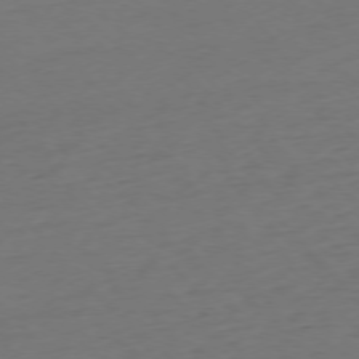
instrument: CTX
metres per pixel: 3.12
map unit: Ap
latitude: -76.4251
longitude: -80.8002
